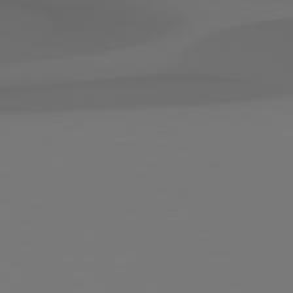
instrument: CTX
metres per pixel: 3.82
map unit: Hpe
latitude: 78.4412
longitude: -135.5182
